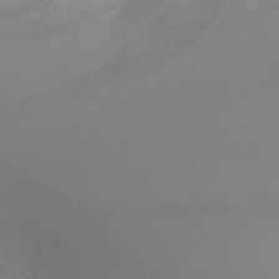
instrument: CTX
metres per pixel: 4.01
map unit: Ht
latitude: -0.9731
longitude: -18.2522
